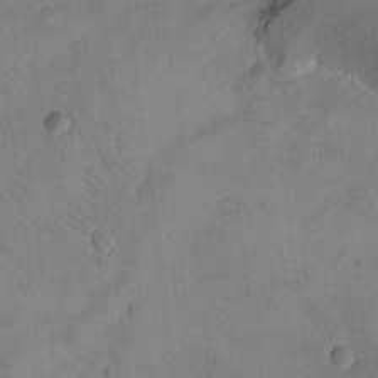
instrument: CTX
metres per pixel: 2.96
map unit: eHh
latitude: -9.5966
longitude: -67.6693
